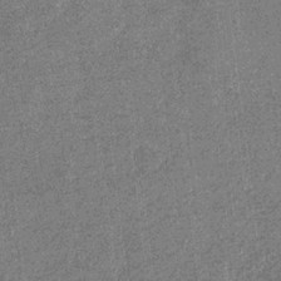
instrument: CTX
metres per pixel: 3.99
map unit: eHb
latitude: -31.9178
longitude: 67.9367
